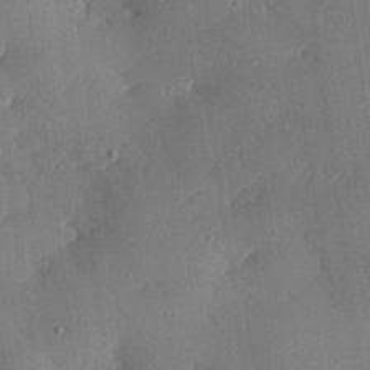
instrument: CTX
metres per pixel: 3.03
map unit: eHh
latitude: 29.1214
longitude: -81.9528
